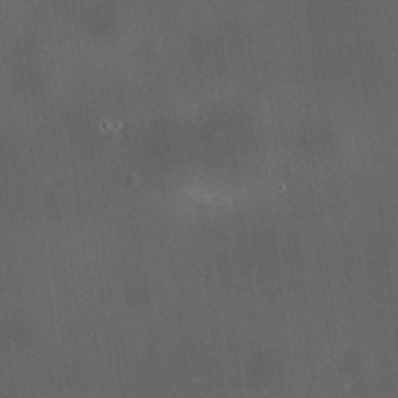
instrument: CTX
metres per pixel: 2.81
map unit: HNhu
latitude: 8.9892
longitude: 13.6911
